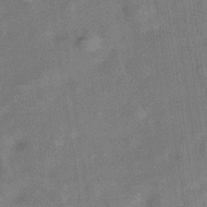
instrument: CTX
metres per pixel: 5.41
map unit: Hve
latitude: -30.7085
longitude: 92.0472
